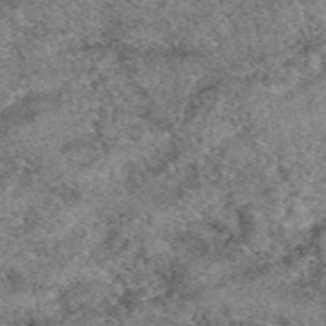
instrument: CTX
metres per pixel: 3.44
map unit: eAb
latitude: 49.6316
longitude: 109.7289
